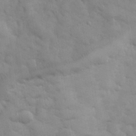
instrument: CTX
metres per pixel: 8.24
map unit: eHh
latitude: 31.6883
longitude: -67.9717
